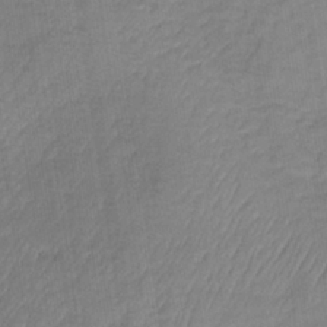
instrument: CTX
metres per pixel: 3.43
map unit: lHb
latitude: -37.0675
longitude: 69.2187
